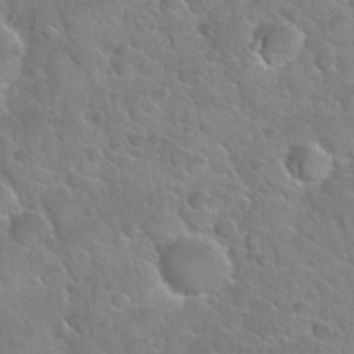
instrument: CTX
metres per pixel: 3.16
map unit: Nhu
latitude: 30.3279
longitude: -53.8017
